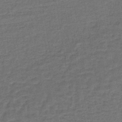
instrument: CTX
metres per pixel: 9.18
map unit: lHb
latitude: -39.6722
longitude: 58.5951
